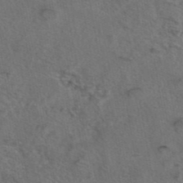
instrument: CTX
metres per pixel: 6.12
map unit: eAb
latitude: 43.3671
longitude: 104.1605
